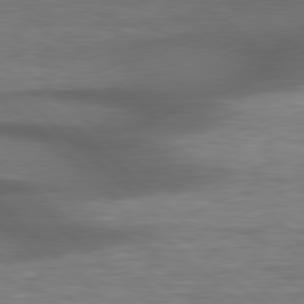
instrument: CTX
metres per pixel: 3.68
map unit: lApd
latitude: 78.9703
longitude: -116.7057
